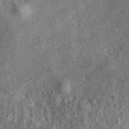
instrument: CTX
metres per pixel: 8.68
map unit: eAb
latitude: 39.9906
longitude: 107.6911
